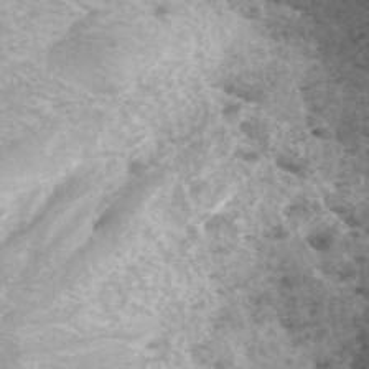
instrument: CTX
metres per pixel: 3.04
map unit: ANa
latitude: 45.0837
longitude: 38.9919
